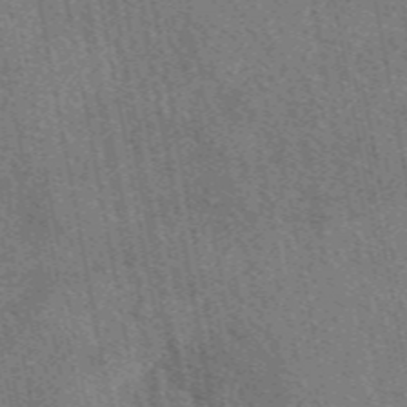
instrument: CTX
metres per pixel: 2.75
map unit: eAb
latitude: 49.7639
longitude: 115.4832
